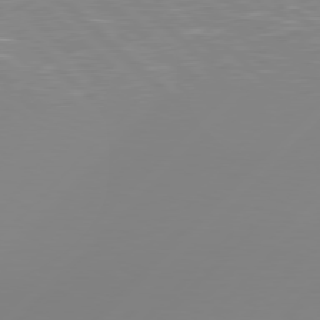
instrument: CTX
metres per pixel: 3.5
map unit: Hpe
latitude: 78.1578
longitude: -139.3293
